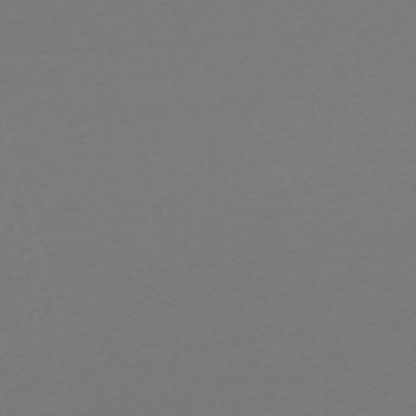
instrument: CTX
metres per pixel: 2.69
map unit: eHh
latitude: -63.1431
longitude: 52.3684
